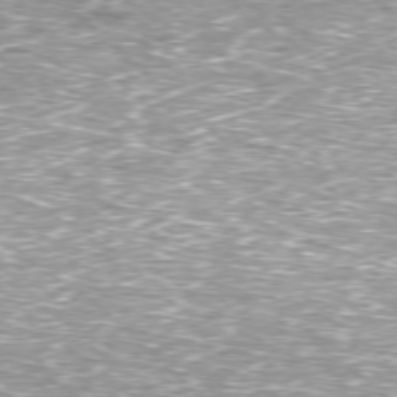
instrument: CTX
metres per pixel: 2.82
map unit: Hpe
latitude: -77.8989
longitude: 15.5966
